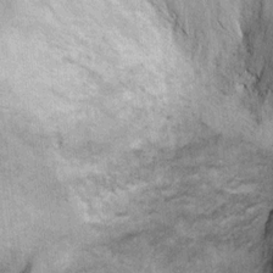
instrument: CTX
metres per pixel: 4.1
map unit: Ht
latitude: 11.2159
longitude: -39.1970
